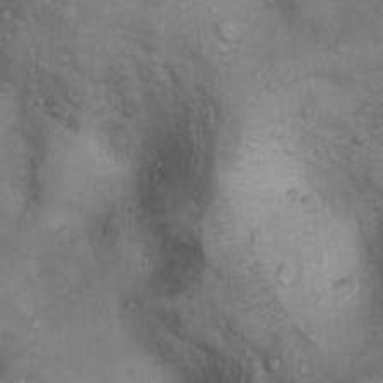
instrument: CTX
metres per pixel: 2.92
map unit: Nhu
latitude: 9.6694
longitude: -23.8961
